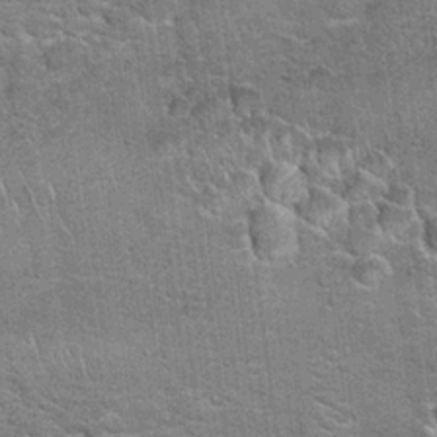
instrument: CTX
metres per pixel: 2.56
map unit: Hto
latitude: 20.1956
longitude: -49.2726
